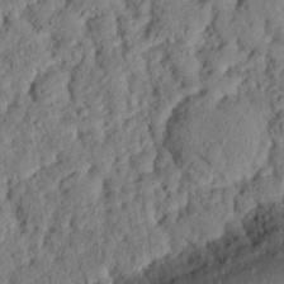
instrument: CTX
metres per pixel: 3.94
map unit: eHh
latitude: 25.4804
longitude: -79.0648
